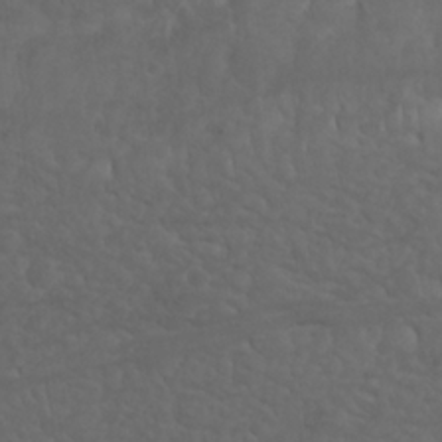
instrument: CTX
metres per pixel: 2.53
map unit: Nhu
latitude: 22.5546
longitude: -66.6112
